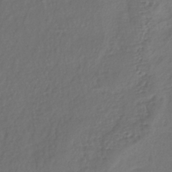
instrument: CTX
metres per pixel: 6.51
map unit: lHb
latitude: -39.9745
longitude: 70.6330
